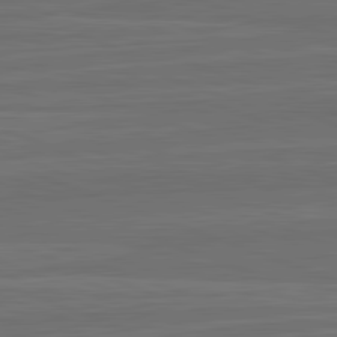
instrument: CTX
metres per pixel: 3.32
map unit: lApd
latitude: 82.6679
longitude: -179.6505
